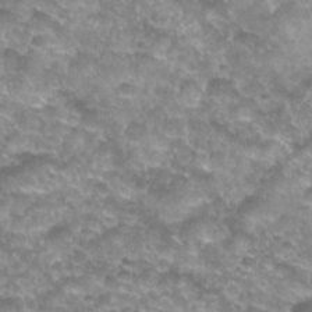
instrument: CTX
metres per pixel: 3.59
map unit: Nhu
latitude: 27.8206
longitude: -55.2159
